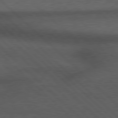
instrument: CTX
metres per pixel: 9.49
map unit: Hpe
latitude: 78.0255
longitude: -158.6868
